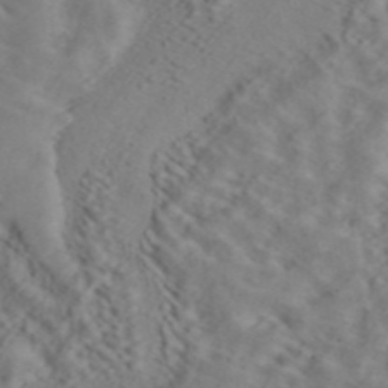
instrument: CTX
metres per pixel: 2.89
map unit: ANa
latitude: 44.8569
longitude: 37.6721
